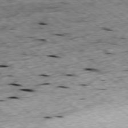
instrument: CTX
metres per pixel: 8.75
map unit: Ap
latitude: -79.2565
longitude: -87.2537
